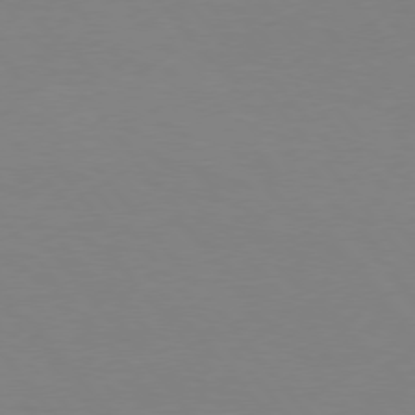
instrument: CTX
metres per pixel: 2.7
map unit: Hpe
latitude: 75.7450
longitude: -141.1025
